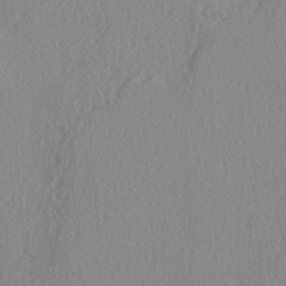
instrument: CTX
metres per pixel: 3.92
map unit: lAvf
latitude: -5.3320
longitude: -109.3103
